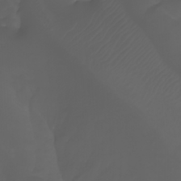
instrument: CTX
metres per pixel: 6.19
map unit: Nhu
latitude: -5.4832
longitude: -88.9703
